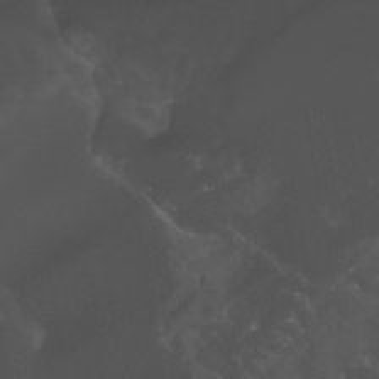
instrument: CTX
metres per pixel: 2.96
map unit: Nhu
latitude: -11.6722
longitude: -75.1025
